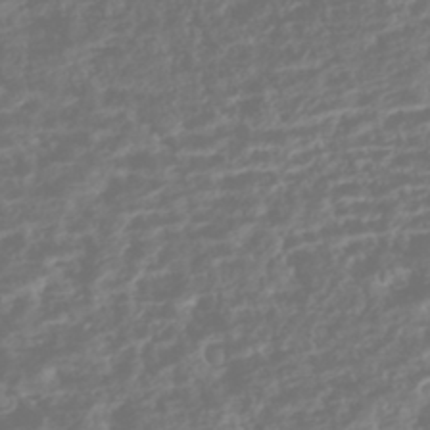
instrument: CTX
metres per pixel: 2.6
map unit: HNhu
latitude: -43.7477
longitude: 104.3684
